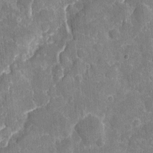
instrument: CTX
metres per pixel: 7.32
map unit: eHh
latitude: 5.4048
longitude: -67.6127
